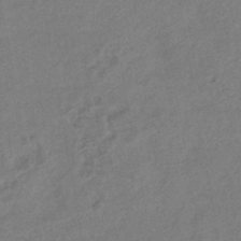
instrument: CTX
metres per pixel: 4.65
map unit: lHb
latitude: -42.9730
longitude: 78.1794
